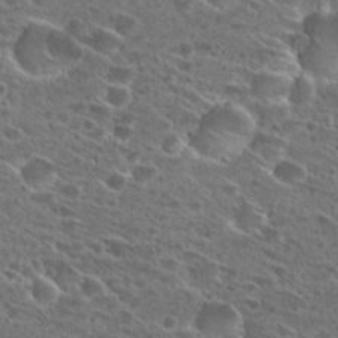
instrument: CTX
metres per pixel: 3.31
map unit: Hto
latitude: 27.2915
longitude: -46.4412
